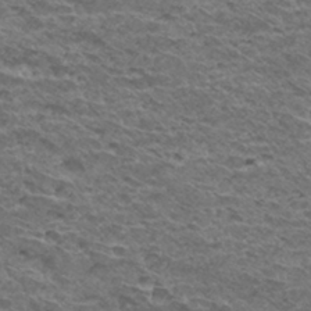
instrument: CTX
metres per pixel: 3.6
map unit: Hto
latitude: 32.6679
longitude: -39.7638
